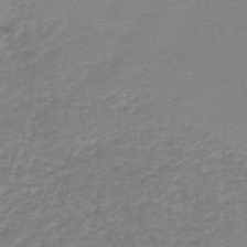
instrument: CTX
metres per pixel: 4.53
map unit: HNb
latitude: -46.5951
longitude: 52.5006
